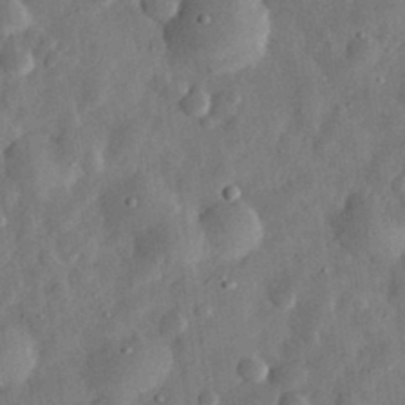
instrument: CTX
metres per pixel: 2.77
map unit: eHh
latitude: 32.4601
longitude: -76.1955
